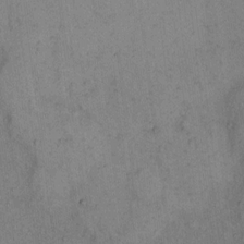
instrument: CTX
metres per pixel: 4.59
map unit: Hto
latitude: 11.8017
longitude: -61.0458
